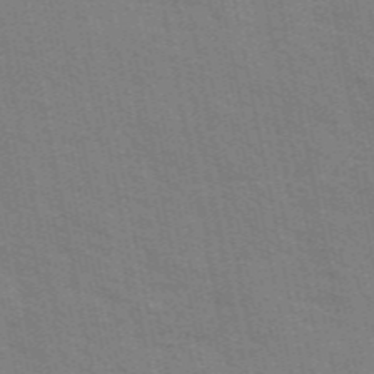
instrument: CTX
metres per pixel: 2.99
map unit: ANa
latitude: 49.5938
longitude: -75.6505
